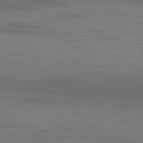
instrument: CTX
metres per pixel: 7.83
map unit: Ap
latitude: -80.3118
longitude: -93.0080
